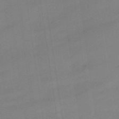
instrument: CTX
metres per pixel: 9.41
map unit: eHb
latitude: -48.0472
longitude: 87.2376
